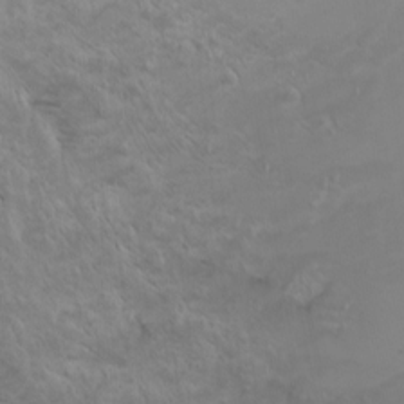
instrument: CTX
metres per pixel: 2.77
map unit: Htu
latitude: -8.3117
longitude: -64.7246
